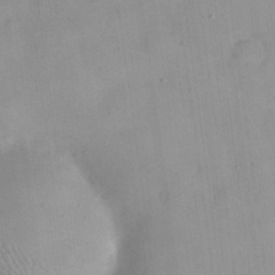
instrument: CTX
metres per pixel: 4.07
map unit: eHh
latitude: 24.2522
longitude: -64.5546
